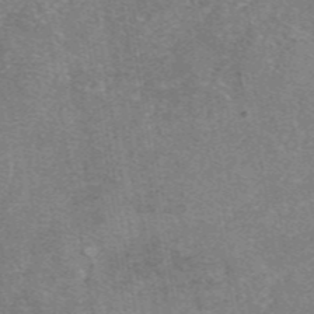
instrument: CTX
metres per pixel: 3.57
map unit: eAb
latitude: 47.4994
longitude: 102.5007
